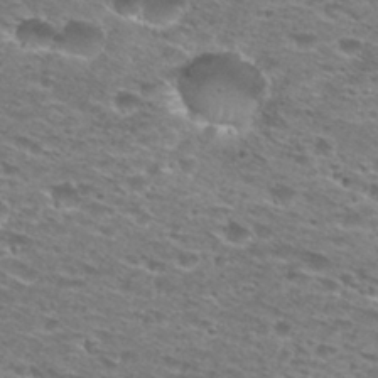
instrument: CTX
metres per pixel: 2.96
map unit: Hto
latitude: 28.6301
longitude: -47.7639
